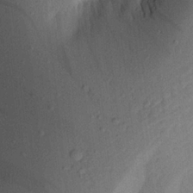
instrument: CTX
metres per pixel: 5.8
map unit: Aa
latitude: 21.6316
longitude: -147.5749
